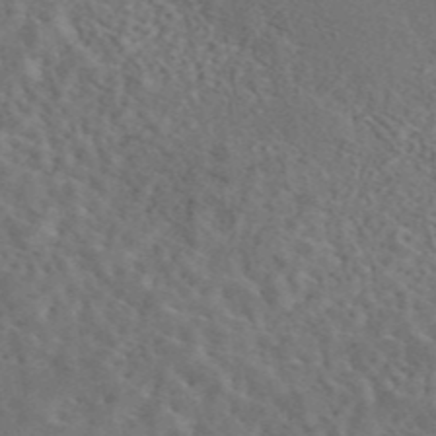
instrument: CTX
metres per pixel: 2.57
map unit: eAb
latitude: 43.9906
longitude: 109.8233
